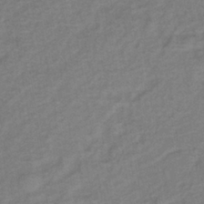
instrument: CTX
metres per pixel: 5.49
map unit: lHb
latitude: -38.5007
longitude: 72.6329
